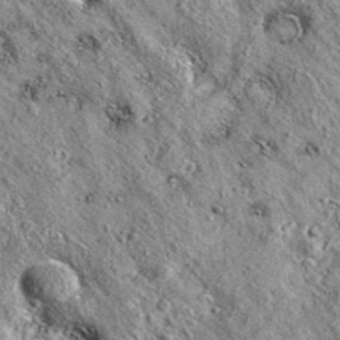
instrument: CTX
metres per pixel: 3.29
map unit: eAb
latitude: 36.3845
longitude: 110.1417
